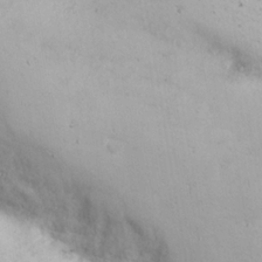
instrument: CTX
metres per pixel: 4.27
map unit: Nhu
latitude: 21.0837
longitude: -72.0444
